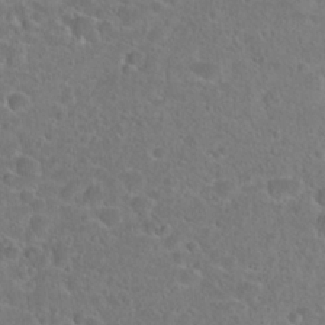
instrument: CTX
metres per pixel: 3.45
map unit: Hto
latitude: 22.8191
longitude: -45.7638
